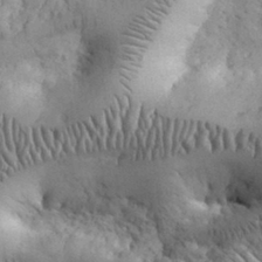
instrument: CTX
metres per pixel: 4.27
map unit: eHh
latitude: 32.1011
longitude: -68.1389
